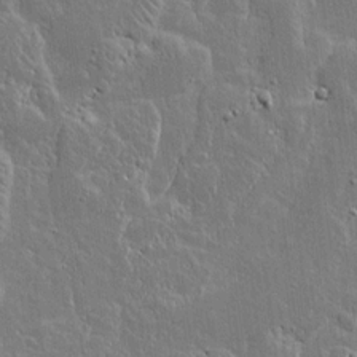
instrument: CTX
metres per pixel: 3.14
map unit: lAvf
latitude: 14.4034
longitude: -127.8395
